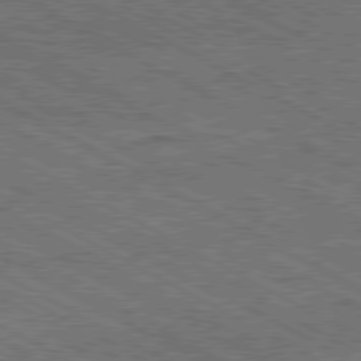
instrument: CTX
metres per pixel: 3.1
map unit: Hpe
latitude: -81.2187
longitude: 20.4251
